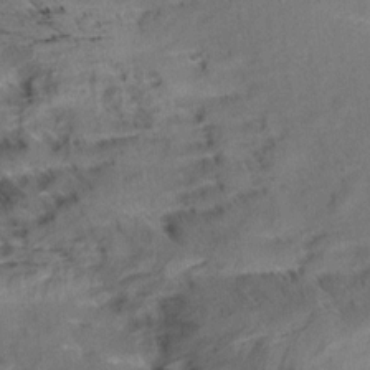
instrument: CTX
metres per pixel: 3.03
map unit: Aa
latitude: 9.8961
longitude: -140.2900
